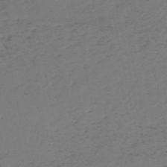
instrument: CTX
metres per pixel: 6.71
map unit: HNb
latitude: -55.3699
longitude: -43.8206
